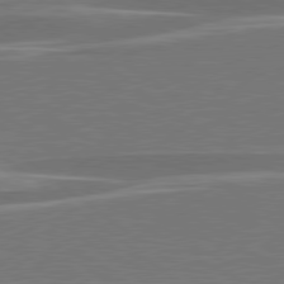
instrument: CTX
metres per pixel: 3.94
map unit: lApd
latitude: 79.2348
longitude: -93.9150
